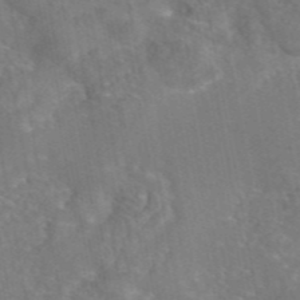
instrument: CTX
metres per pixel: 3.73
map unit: eAb
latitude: 45.5371
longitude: 108.2928
